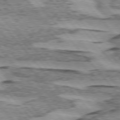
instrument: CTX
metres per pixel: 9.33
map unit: lApd
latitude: 75.0081
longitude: -77.7071
